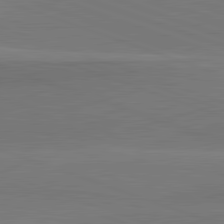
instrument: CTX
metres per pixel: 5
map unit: lApd
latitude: 82.2144
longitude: 148.6708
